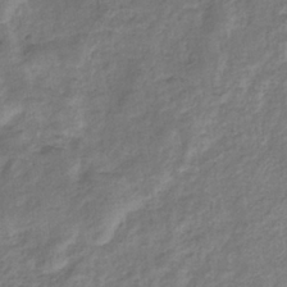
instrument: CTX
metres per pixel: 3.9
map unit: eHb
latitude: -34.1795
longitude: 75.4455
